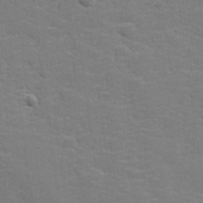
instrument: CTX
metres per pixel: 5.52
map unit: lHvf
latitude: 25.0080
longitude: 142.1983
